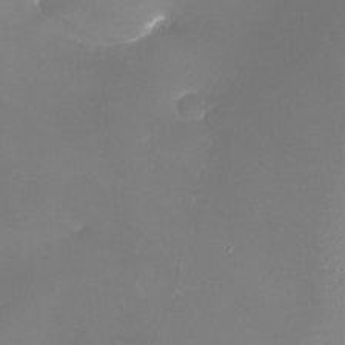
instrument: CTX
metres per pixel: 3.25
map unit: eHh
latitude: -5.6155
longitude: -78.6113
